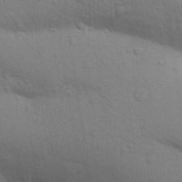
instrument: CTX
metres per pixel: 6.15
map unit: Aa
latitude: 30.1389
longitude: -147.2726
